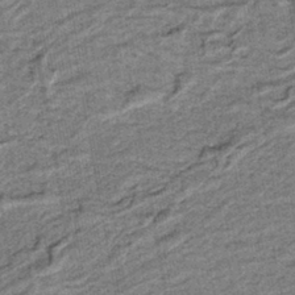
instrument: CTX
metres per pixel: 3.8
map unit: lHb
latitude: -39.5588
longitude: 52.8785
